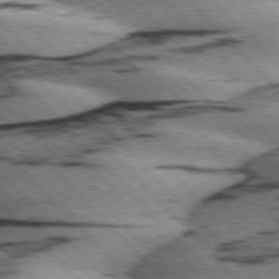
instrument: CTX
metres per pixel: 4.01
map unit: lApd
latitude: 75.5749
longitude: -78.9703
